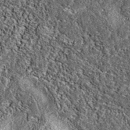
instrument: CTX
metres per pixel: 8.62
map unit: eAb
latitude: 38.4601
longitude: 106.1606
